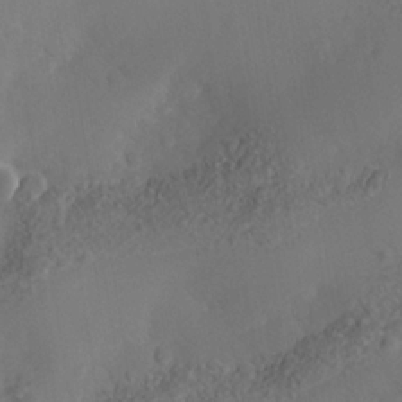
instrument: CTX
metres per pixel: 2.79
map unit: Nhe
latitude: -35.5777
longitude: -130.6680
